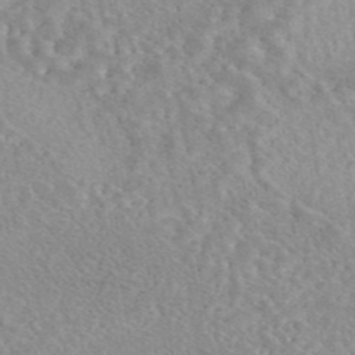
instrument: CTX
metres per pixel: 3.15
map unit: eAb
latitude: 44.6868
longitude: 115.6911
